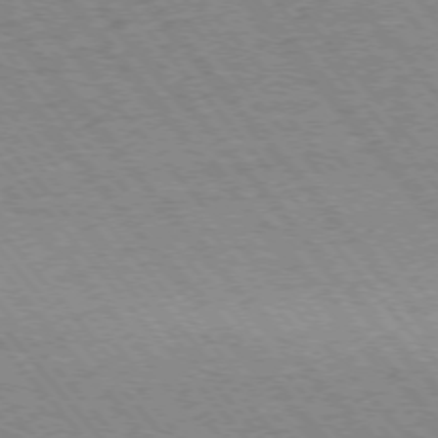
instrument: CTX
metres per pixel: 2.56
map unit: Ap
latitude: -75.7478
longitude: -86.8380
